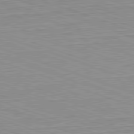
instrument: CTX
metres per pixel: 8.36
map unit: Hpe
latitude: -82.3306
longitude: 14.4251
